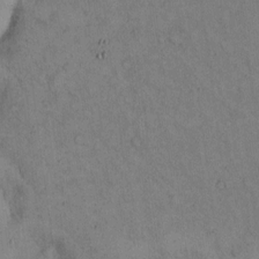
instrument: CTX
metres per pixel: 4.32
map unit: Hto
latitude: 14.4601
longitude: -61.3859
